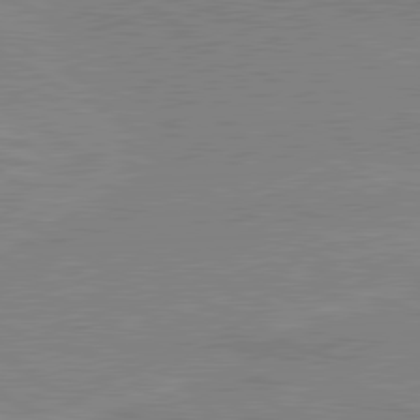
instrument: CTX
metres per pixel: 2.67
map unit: lApd
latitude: 80.4034
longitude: 123.2565
